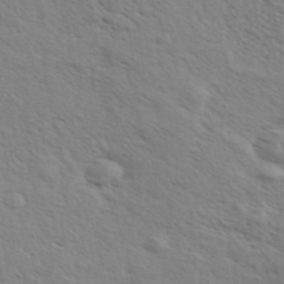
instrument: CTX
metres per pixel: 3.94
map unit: eHh
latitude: 36.1767
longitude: -138.9703
